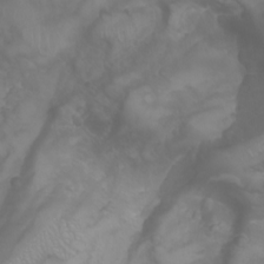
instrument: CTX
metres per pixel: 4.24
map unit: Nhu
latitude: -5.1809
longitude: -80.1200
